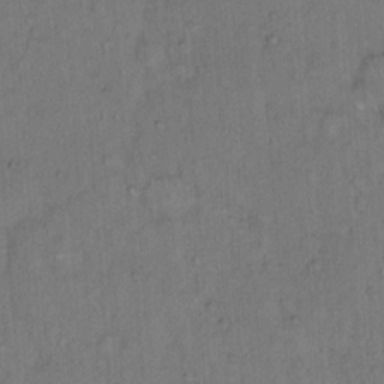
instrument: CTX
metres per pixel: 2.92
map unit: Hto
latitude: 13.1403
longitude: -57.0836
